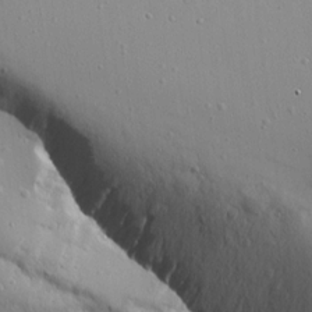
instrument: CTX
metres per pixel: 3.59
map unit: lAvf
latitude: 15.7639
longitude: -127.9717
